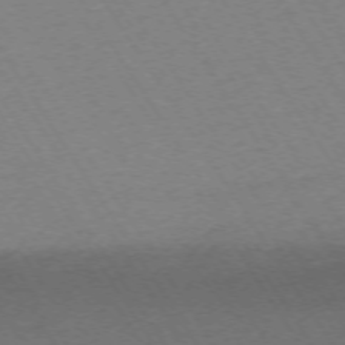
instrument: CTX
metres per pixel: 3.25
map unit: Ap
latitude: -73.3320
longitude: -71.4426
